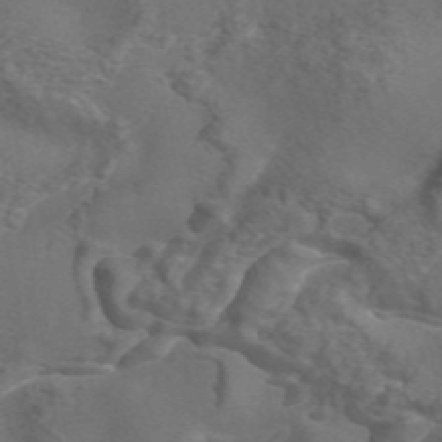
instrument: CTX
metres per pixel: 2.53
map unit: ANa
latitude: 44.6112
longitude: 26.8219
